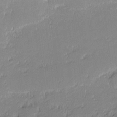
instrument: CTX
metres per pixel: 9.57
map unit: eHh
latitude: -2.1038
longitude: -83.4804
